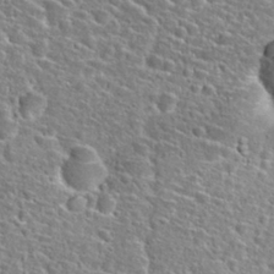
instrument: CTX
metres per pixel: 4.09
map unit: Hto
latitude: 25.5749
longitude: -47.5749
